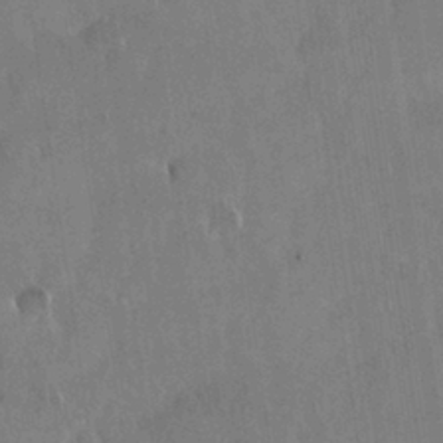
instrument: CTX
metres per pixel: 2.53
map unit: Nhu
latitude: 29.1781
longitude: -62.8569
